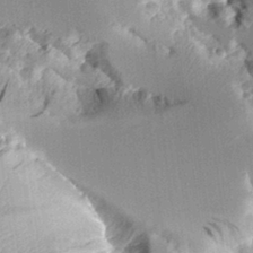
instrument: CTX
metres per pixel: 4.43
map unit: Aa
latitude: 11.4049
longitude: -126.2712
